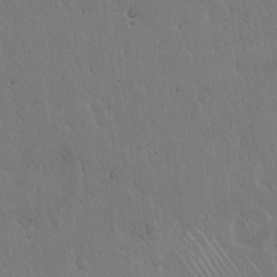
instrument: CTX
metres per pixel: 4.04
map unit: Hto
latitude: 18.0822
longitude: -59.7828
